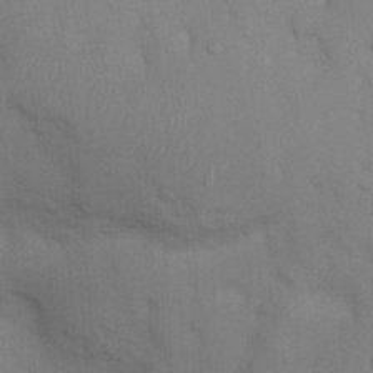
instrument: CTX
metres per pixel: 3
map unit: Nhu
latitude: 6.1200
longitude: -24.0255
